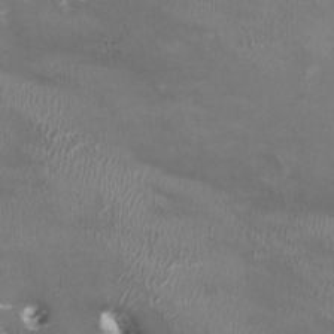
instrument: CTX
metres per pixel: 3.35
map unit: HNhu
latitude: 0.1200
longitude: -3.3104
